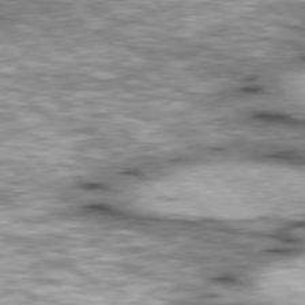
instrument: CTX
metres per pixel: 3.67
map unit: lApd
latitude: 77.0269
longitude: -50.7435
